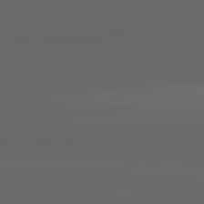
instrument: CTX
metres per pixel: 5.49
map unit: lApd
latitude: 82.2711
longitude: -170.5735
